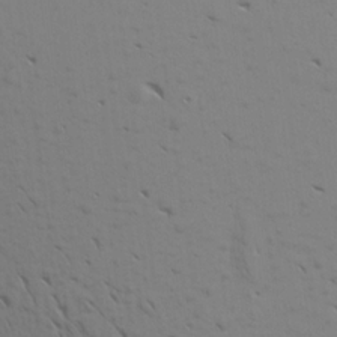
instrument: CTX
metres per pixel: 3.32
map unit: Aa
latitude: 18.3656
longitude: -144.9702
